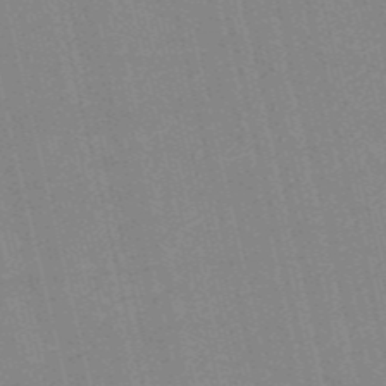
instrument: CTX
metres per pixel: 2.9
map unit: HNb
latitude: -53.8233
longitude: -40.6301
